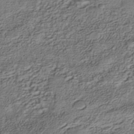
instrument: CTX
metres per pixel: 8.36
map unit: Nhe
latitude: -40.9919
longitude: -111.3293
